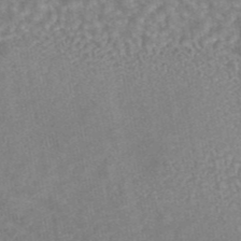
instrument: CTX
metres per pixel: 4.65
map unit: eAb
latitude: 44.7435
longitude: 106.3307
